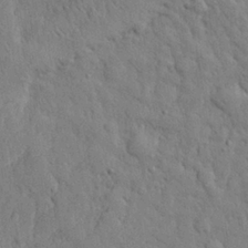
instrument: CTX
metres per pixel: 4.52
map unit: eHh
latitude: 28.5923
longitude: -75.9906
